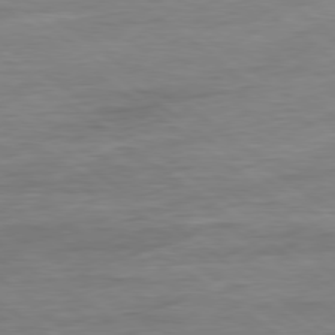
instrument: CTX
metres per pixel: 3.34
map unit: Ap
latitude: -80.0094
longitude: -80.9514
